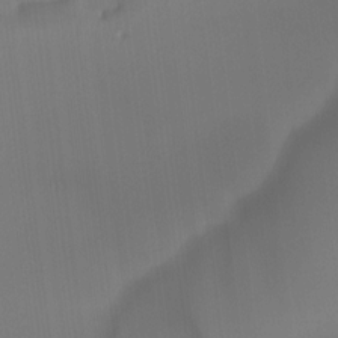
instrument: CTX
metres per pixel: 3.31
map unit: Htu
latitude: -12.6141
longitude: -46.4790
